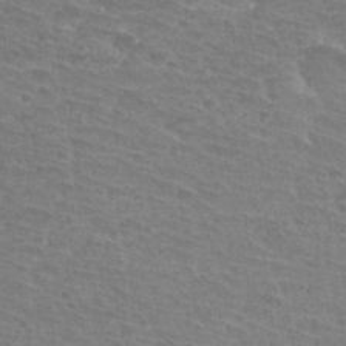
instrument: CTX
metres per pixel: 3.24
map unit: Hto
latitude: 32.1767
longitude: -41.5749
